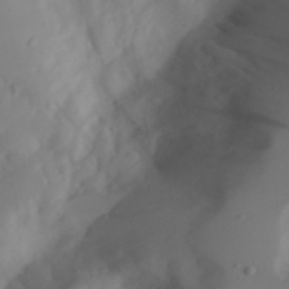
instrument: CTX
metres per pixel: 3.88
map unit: Aa
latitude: 24.0444
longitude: -131.4238
